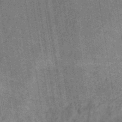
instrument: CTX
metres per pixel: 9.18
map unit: eHb
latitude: -30.8219
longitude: 70.3873
